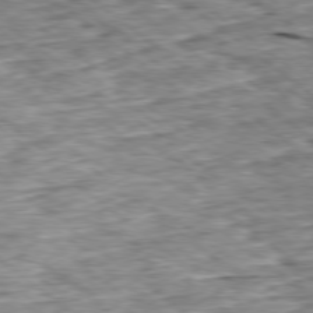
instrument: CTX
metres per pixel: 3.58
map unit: Ap
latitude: -79.0108
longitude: -86.6868
